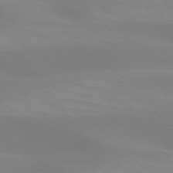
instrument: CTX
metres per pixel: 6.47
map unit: lApd
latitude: 74.2712
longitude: -49.1781
